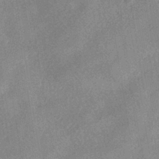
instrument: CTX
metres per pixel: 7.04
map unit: HNhu
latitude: -40.1983
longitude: 98.1228
